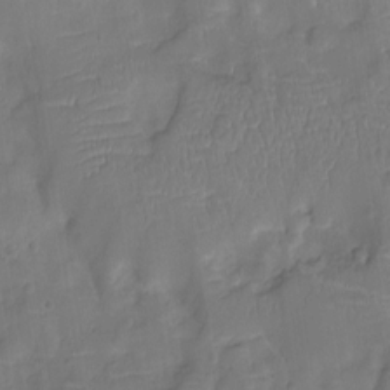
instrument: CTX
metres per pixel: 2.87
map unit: Ht
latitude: -9.8611
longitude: -21.9717
